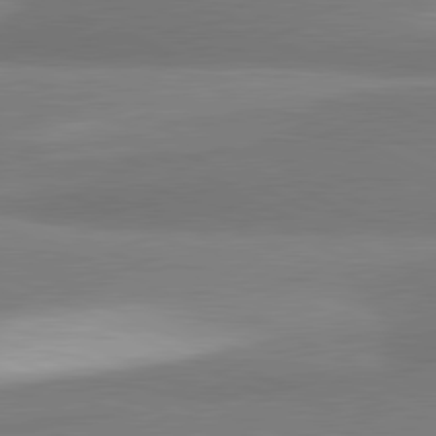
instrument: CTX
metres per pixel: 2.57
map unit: lApd
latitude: 81.1403
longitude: 166.6896
